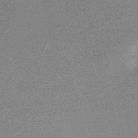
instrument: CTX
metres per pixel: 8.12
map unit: lHb
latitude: -48.5574
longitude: 67.8800
